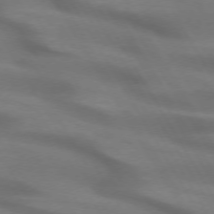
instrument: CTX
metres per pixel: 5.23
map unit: lApd
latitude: 72.3657
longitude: -50.3089
